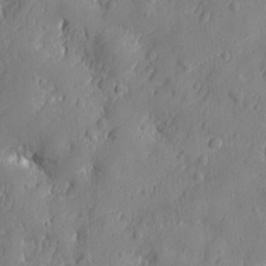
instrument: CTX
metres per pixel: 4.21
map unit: eHh
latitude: 7.0080
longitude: -75.3671
